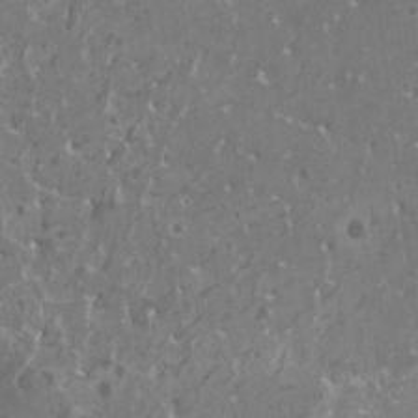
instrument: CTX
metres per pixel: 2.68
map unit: HNhu
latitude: 1.1214
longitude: 6.6896
